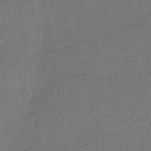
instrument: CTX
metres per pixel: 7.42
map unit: HNhu
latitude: -42.6140
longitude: 96.3118
